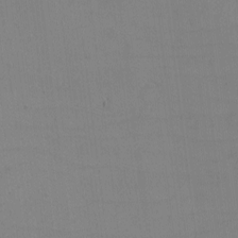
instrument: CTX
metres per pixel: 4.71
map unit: eHh
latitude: -6.1417
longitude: -80.3845
